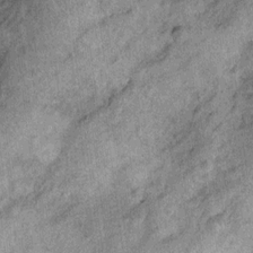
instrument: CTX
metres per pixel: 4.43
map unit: Ht
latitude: 10.2334
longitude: -38.5735
